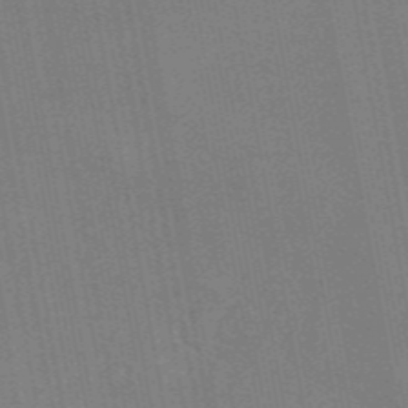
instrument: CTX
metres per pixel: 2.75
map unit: eAb
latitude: 46.5546
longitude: 122.1039
